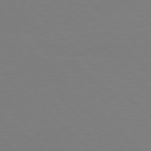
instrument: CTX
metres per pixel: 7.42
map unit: Hpe
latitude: 77.6694
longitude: -175.4049
